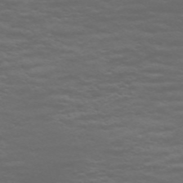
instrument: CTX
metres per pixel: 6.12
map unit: Nve
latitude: -58.8785
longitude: 55.9178
